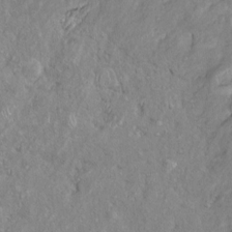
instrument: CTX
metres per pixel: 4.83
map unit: Htu
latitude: -6.2361
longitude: 154.1039
